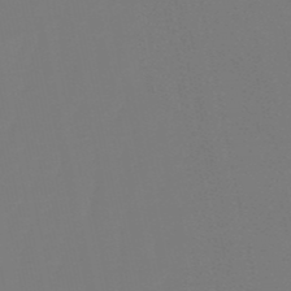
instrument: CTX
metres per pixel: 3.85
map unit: lHb
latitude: -50.9353
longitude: 80.0850
